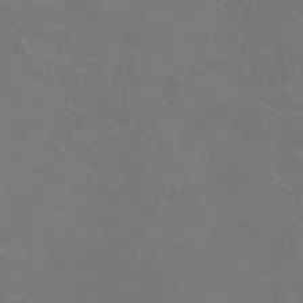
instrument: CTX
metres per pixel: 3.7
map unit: Nhu
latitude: 26.7624
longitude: -54.2333
